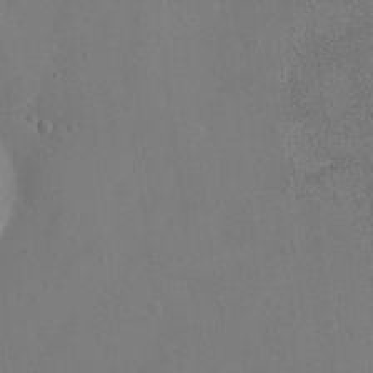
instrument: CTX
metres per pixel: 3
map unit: Nhu
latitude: -16.6141
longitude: -56.1577
